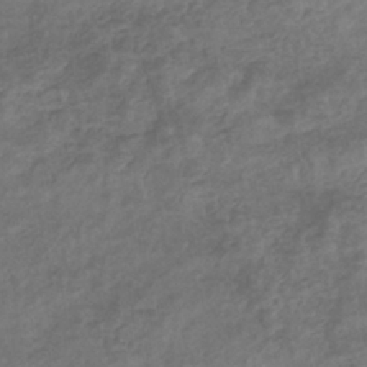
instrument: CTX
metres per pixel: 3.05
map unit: eHb
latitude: -35.2754
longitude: 81.1998
